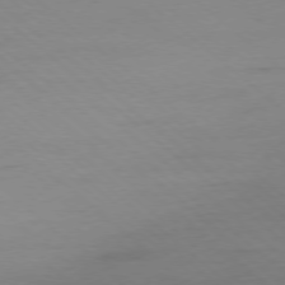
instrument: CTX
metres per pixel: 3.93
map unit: Ap
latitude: -78.2739
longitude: -56.7057
